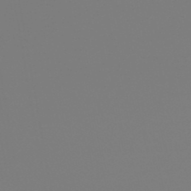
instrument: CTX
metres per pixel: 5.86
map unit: lHb
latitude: -45.8233
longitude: 72.4440
